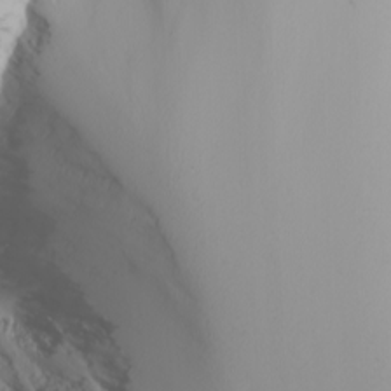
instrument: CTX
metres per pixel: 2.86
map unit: Nhu
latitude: -6.1228
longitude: -89.8206
